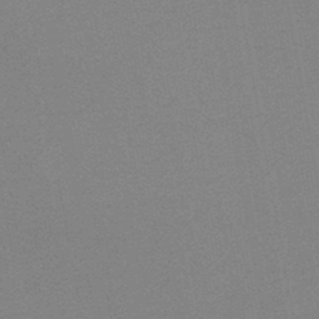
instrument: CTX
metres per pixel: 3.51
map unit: HNb
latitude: -45.5021
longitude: -40.2900
